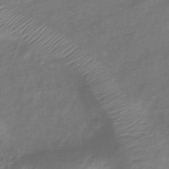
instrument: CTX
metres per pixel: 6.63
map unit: lHb
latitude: -41.1998
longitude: 78.4818
